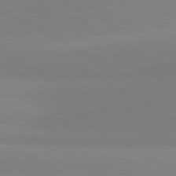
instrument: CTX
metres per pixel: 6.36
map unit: lApd
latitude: 81.3859
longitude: 159.3698
